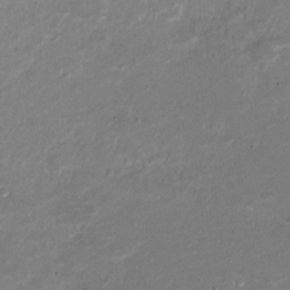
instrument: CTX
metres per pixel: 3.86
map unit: Nve
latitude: -20.4440
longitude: 103.8611
